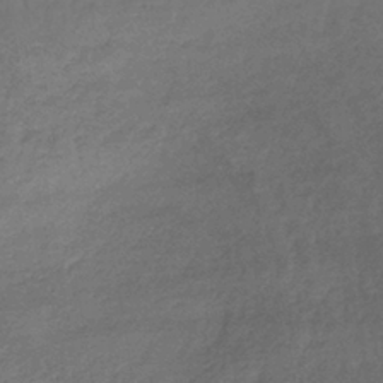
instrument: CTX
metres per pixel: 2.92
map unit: lHb
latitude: -39.6911
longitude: 70.2173
